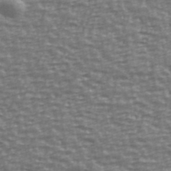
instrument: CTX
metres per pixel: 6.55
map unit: Ave
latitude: 40.6490
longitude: -113.5560
